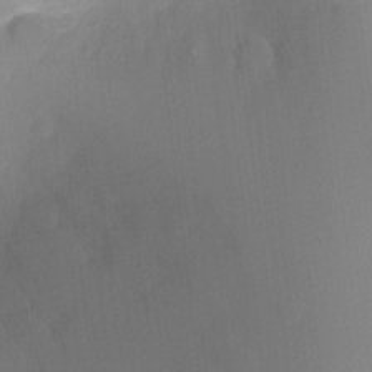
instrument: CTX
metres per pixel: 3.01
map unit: Ht
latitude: -9.3510
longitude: -23.9528
